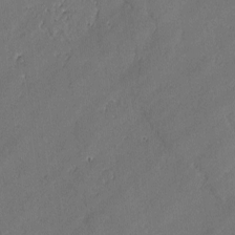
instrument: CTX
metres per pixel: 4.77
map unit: lAvf
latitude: -2.3684
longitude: -106.7057
